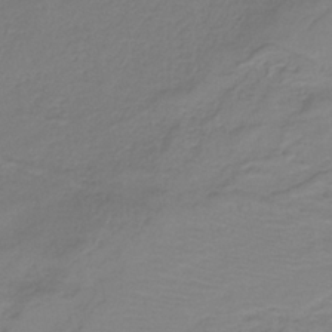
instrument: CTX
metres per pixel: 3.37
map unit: HNb
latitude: -35.0675
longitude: 53.8233
